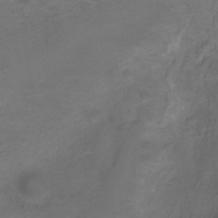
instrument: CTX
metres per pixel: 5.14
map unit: Ht
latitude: 1.6316
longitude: -33.9906
